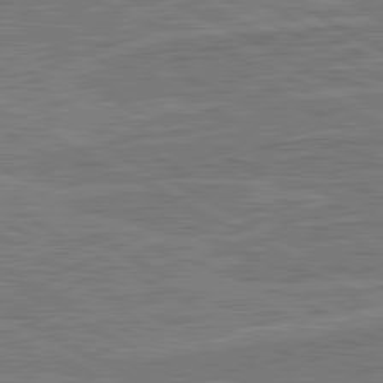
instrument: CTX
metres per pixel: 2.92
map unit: lApd
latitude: 80.8947
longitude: 144.3117
